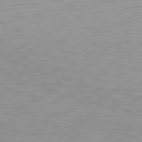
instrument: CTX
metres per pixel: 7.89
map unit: Hpe
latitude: 78.3656
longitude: -168.7246
